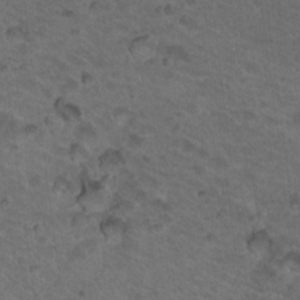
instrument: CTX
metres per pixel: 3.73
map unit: Nhu
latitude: 18.9136
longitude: -32.5546
